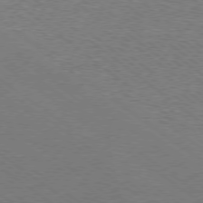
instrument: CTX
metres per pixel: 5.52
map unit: Ap
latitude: -79.0108
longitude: -82.9513
